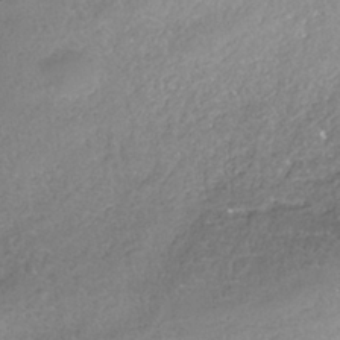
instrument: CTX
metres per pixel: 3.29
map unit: ANa
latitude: -38.5952
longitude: 97.3510
